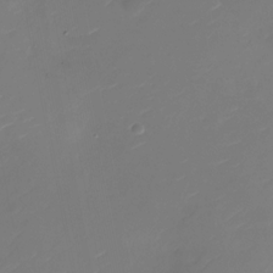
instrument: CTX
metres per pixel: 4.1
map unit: Nhu
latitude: -27.2187
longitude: -73.2537
